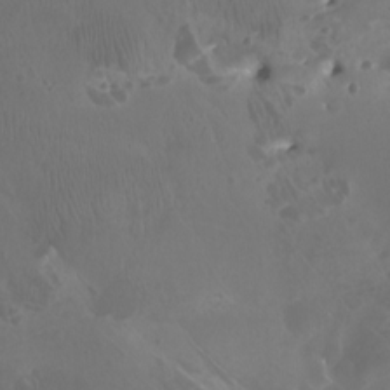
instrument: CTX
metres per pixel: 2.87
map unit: Nhu
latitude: -6.9919
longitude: -75.0647
